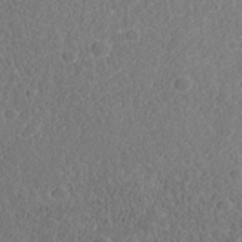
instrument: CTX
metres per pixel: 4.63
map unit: Nhu
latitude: -39.7478
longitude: -84.5357
